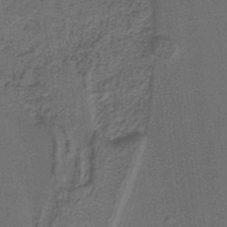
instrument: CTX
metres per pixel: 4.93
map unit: lHb
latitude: -38.0661
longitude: 57.3321
